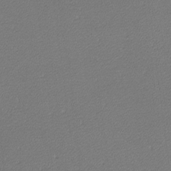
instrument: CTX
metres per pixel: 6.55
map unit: lHvf
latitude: -11.6155
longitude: -103.6883
